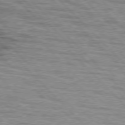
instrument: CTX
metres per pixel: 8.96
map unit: lApd
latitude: 76.8191
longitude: -77.8394
